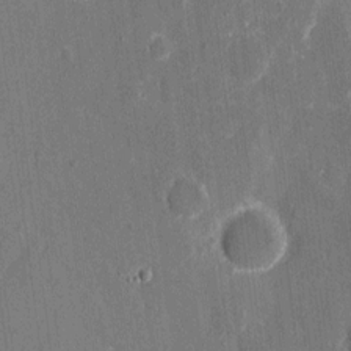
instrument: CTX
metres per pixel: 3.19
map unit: eHh
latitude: 8.2145
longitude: -67.9906
